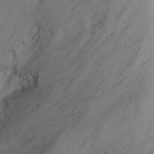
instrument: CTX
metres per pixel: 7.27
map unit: Nhu
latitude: -1.7289
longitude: -74.6302
